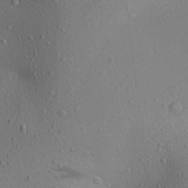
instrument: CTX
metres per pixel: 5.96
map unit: Aa
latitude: 22.7624
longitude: -139.7639
